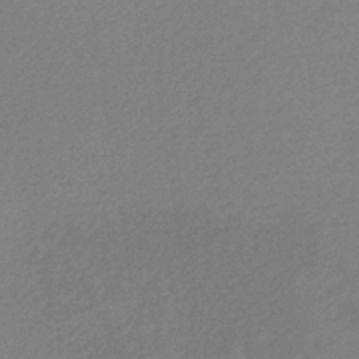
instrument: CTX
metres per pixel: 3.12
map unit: lHb
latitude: -36.5195
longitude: 68.9352
